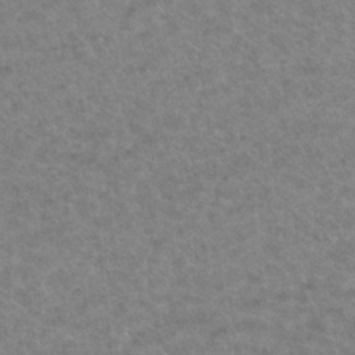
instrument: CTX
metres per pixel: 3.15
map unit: Hto
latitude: 7.7072
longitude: -31.4994
